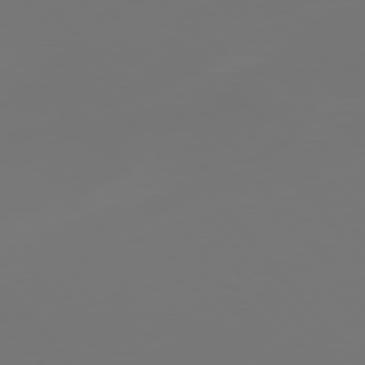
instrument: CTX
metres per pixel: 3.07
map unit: Hpe
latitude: 77.0080
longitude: -165.4993
